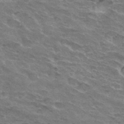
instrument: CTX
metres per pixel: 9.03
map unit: Hto
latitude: 32.6679
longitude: -45.1025
